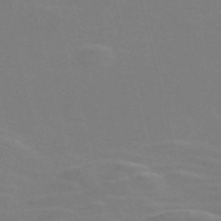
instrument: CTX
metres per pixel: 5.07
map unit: Nve
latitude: -58.3117
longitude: 63.2187
